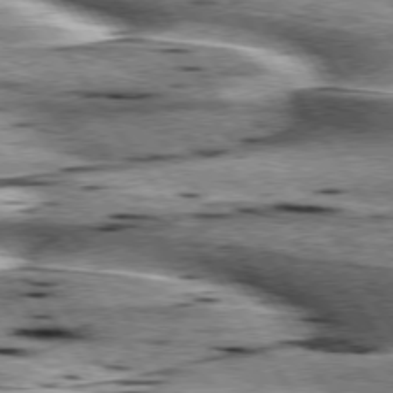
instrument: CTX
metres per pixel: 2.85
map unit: lApd
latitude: 76.1955
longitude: -59.7639
